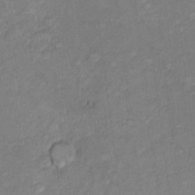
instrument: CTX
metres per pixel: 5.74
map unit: Hto
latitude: 7.4993
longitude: -37.1970
